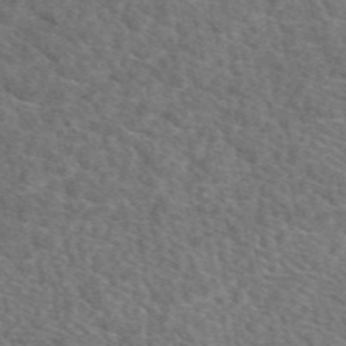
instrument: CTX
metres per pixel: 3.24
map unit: eAb
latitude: 49.4426
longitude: 111.6532
